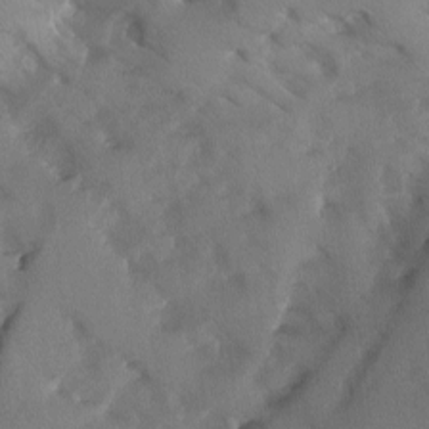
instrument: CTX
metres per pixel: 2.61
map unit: Ave
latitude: -10.3495
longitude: -118.0444
